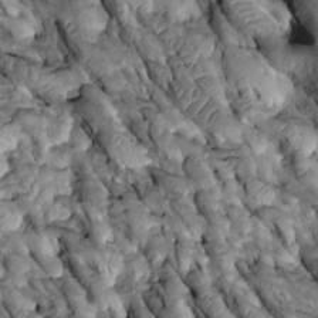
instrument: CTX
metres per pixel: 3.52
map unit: Htu
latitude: -0.9920
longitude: 148.5952
